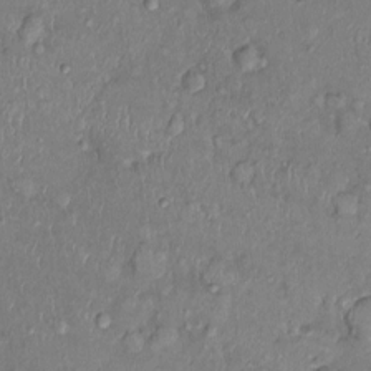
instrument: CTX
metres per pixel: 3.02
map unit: Nhu
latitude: 0.8380
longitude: -14.4412
